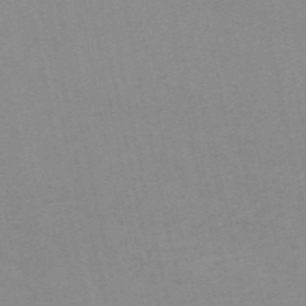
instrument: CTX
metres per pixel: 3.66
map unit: HNb
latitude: -55.0487
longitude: -36.9514
